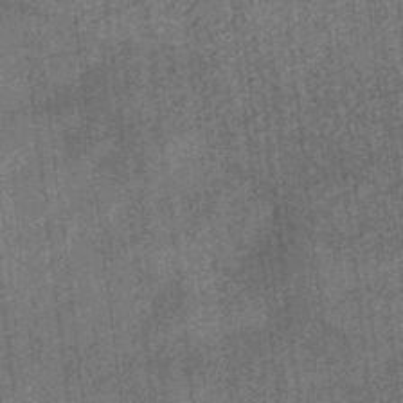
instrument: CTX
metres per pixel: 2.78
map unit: eHb
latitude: -34.7652
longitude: 79.1242
